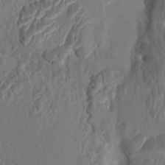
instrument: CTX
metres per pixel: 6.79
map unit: HNhu
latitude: 6.8002
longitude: -3.4993
